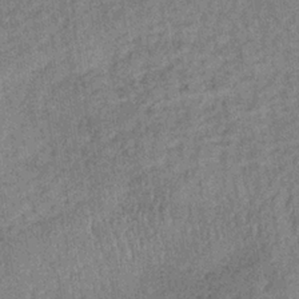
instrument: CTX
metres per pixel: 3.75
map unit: lHb
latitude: -35.3888
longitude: 68.4629
